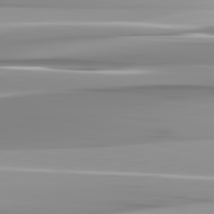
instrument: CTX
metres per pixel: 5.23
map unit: lApd
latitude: 82.7435
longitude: -138.1200
